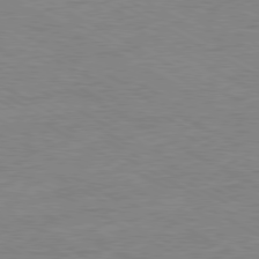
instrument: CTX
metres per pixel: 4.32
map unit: Ap
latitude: -80.8219
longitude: -86.8947
